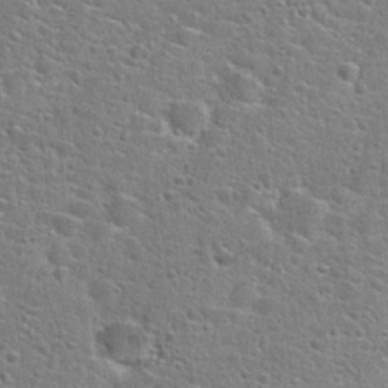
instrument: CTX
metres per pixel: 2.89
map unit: Hto
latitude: 24.8569
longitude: -49.0647
